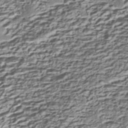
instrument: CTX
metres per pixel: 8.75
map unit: Nhe
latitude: -45.2943
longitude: 151.9367
